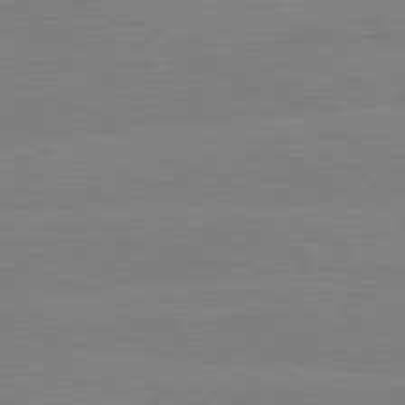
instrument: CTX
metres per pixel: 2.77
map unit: lApd
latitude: 80.2522
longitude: -127.7261
